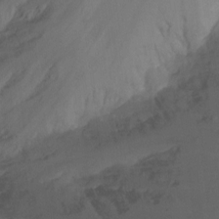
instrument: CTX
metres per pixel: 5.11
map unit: Ht
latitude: -8.3873
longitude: -39.1403
